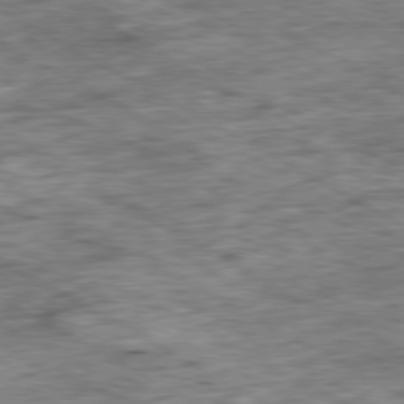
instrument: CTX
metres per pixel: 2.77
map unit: Ap
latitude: -80.6519
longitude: -89.8017
